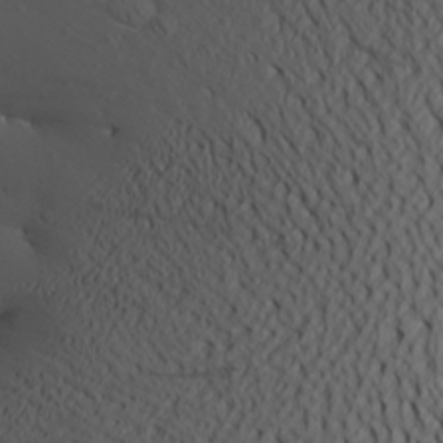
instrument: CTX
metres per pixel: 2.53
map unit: Aa
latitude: 26.2901
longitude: -144.4790
